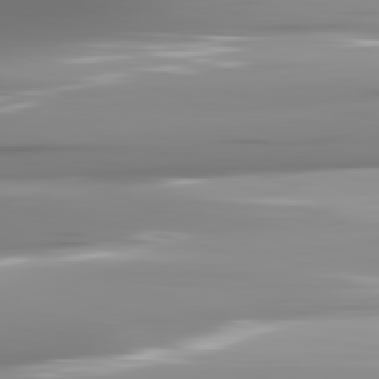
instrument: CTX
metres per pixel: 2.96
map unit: lApd
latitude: 81.9150
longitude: -143.1592
